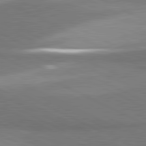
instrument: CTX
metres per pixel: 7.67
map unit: lApd
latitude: 81.4993
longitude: 157.9745
